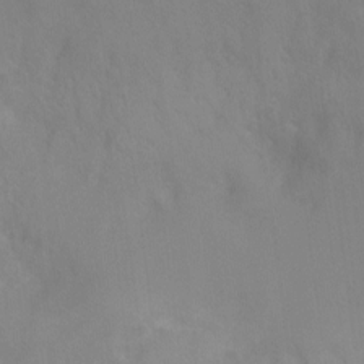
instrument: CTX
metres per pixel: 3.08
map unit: Ht
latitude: -3.6154
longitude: -27.9717
